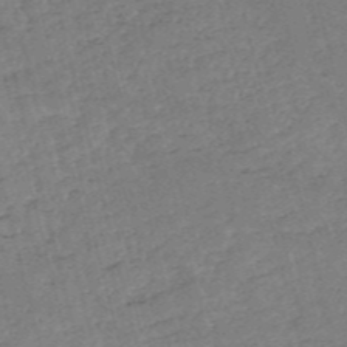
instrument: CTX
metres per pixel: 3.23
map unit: HNb
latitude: -53.9556
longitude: -36.9514
